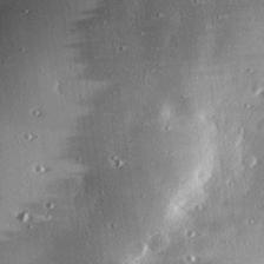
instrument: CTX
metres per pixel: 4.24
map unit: eHh
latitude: 23.3671
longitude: -89.5560
